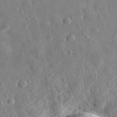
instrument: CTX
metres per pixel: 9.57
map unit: eHh
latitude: 32.2523
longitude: -77.4993
